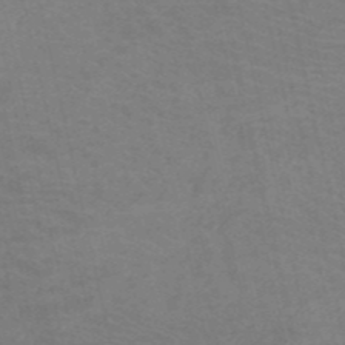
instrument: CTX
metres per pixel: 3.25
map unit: HNb
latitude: -53.0675
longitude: -50.8191
